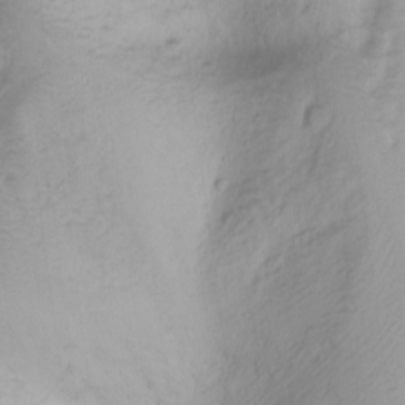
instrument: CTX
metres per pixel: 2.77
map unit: Nhu
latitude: -1.6911
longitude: -74.4412
